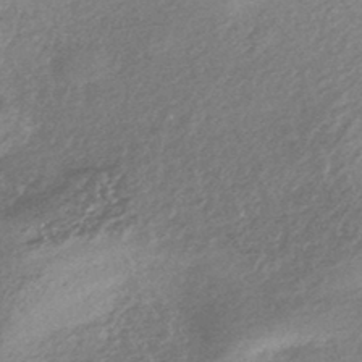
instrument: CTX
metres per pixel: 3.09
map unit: HNhu
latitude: -44.5574
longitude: 92.7085
